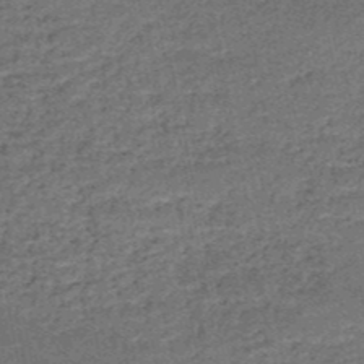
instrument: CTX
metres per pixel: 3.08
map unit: HNb
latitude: -51.1053
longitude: -49.6505
